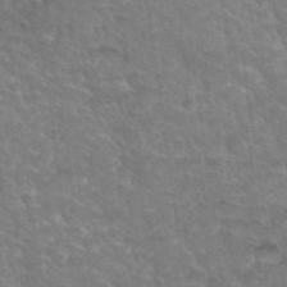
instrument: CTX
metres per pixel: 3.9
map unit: Hto
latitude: 35.4237
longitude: -46.2712
